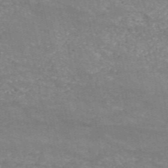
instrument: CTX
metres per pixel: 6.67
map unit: HNb
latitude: -53.9367
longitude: -38.7246
